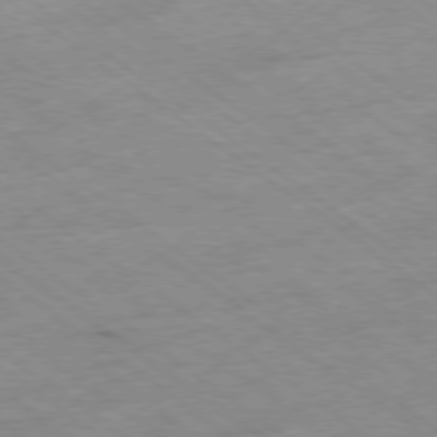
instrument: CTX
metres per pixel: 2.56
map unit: Hpe
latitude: -78.2172
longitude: -22.2145
